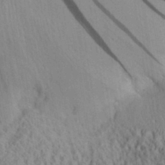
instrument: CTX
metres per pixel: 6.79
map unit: Aa
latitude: 28.6868
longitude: -136.4223
